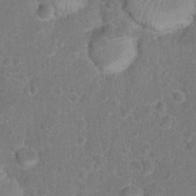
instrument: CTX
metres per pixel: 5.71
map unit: Hto
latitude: 17.2726
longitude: -41.6504
